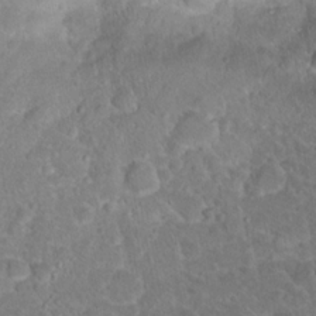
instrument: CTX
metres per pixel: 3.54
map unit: Hto
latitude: 18.9891
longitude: -34.2900
